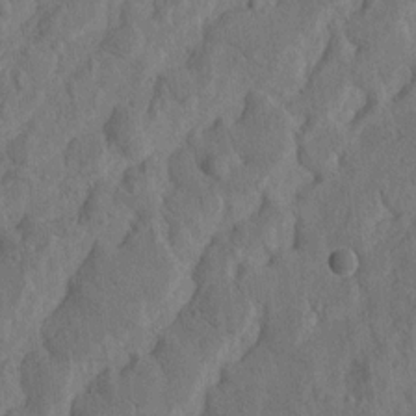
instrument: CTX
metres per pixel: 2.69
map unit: Htu
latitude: 2.2333
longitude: 179.1809
